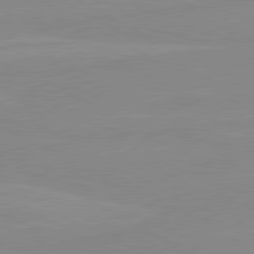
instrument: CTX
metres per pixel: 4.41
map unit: lApd
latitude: 80.4979
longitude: -176.7057
